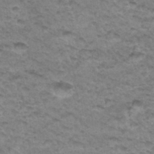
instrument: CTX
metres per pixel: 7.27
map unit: Hto
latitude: 34.1577
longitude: -47.8395
